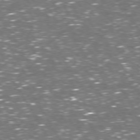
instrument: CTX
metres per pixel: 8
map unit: Hpe
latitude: 72.9325
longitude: -123.9906
